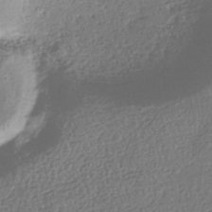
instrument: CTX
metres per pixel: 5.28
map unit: HNhu
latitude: -41.6533
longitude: 98.3684
